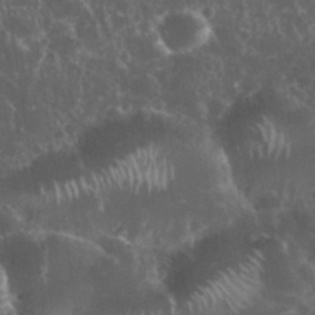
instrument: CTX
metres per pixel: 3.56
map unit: eHh
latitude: 33.9906
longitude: -61.9528
